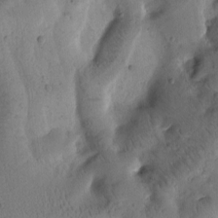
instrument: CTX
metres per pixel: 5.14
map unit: Htu
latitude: -1.5588
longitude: 170.4440
